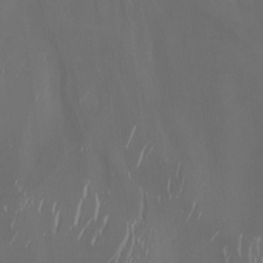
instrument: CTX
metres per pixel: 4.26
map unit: Nhu
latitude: -6.4818
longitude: -91.0270
